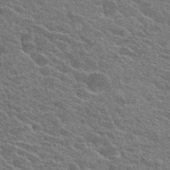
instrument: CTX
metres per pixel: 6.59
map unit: Hto
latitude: 24.1011
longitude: -36.4979
